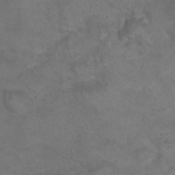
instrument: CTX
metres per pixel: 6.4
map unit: Nhu
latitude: 25.8205
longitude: -53.8206
